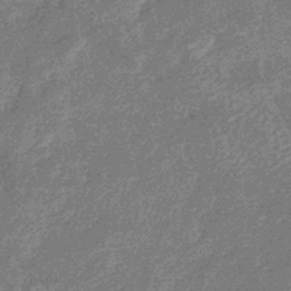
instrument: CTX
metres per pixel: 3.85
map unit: eHb
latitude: -37.4265
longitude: 80.0472
